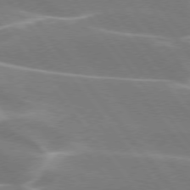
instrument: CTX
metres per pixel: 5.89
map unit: lApd
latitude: 75.7828
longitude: -62.3090
